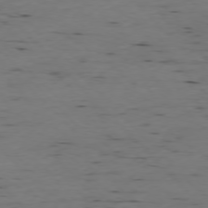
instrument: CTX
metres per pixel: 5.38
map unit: Ap
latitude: -76.9353
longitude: -89.9717
